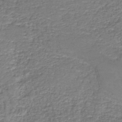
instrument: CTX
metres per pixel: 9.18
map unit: eAb
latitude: -36.4629
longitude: 52.3495
